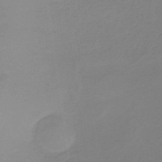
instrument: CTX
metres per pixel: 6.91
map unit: HNb
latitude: -33.4077
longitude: 61.1242
